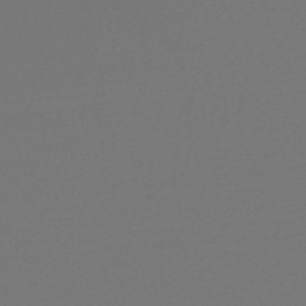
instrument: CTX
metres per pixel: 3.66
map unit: lHb
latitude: -47.6910
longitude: 62.8030
